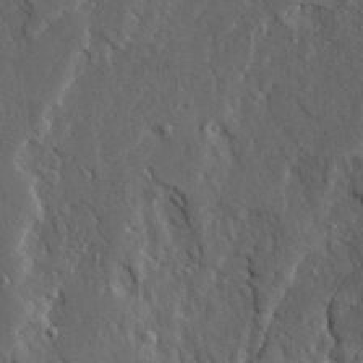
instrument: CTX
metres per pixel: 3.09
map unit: Ave
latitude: 23.2537
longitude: -130.7247
